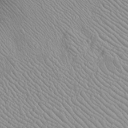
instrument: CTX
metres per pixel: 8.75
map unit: Htu
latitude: -6.5196
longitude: 155.3887
